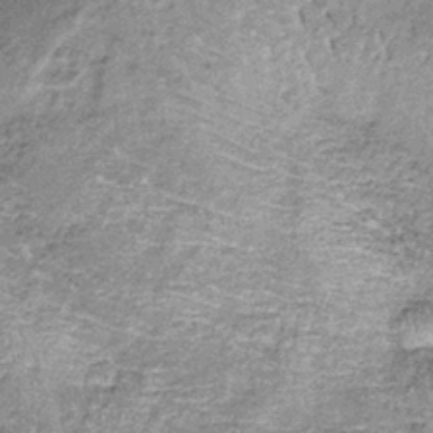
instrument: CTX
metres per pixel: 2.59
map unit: lHb
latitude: -37.1053
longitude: 66.1984
